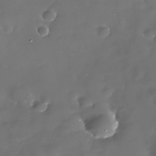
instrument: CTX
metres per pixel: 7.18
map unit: Nhe
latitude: -32.8975
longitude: -88.6302
